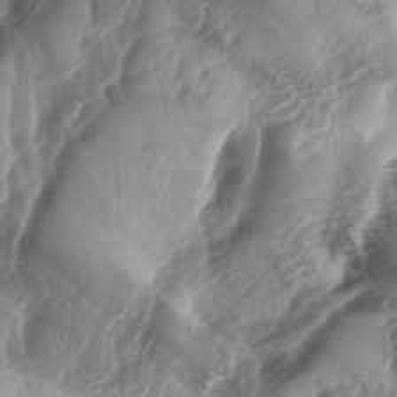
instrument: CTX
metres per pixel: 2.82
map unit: lAa
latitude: -4.5573
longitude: -126.6680
